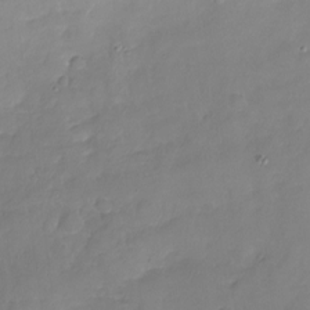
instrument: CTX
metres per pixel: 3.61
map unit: Nhu
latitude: -18.5574
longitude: -57.2536
